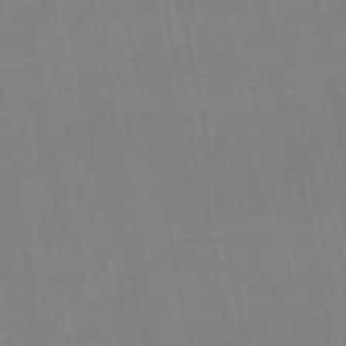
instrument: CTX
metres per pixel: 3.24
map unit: eHb
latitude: -50.0472
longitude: 73.1809
